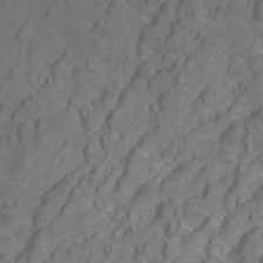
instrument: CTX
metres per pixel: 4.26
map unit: Htu
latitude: -5.7099
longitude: -72.4790
